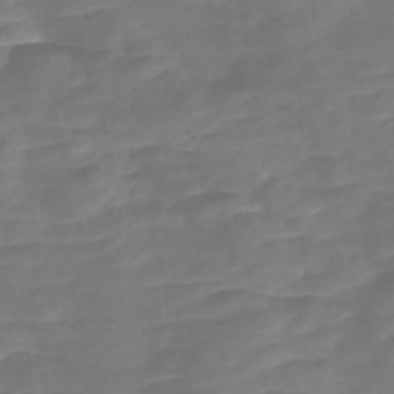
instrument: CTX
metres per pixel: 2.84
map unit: Nve
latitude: -58.0472
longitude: 57.6344
